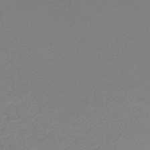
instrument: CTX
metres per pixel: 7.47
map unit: lHb
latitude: -46.4818
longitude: 57.9367
